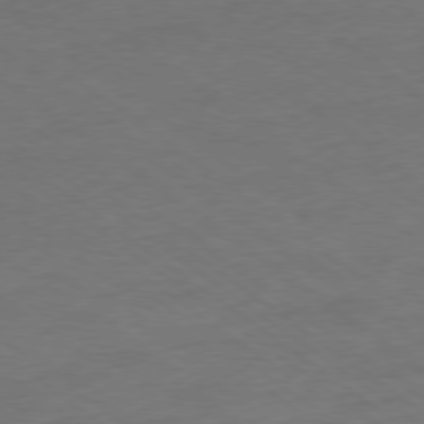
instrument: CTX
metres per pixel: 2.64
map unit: Ap
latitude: -78.9163
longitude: -96.9514
